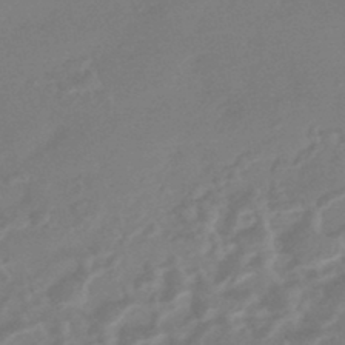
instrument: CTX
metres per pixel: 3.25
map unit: HNhu
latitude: -44.3684
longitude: 91.4266
